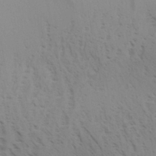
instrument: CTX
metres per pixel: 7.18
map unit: Aa
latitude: 30.3090
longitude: -139.5371
